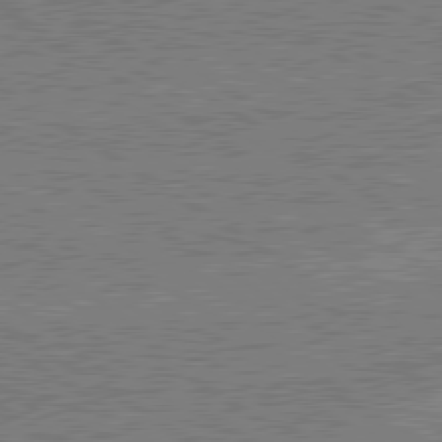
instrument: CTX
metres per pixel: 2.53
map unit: lApd
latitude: 79.7828
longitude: 169.6532
